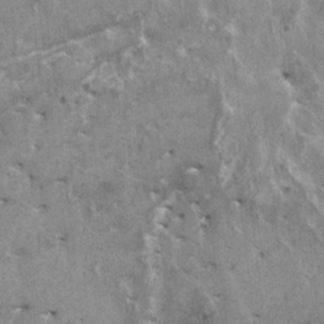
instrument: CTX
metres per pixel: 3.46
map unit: HNhu
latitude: 2.1578
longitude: 5.5210
